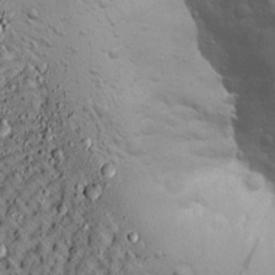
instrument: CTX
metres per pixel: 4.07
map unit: Ave
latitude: 13.7072
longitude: -139.4048
